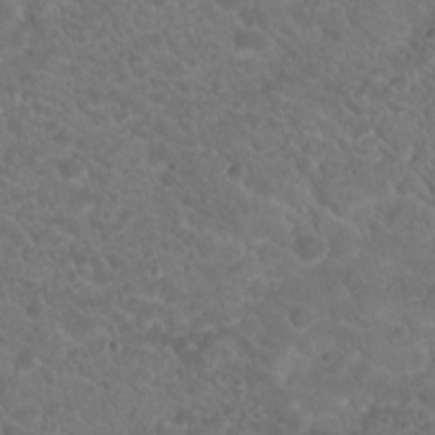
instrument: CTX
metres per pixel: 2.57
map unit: Hto
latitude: 19.1970
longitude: -34.1766
